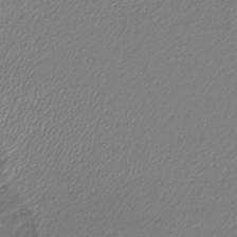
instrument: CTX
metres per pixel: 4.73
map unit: lHb
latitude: -43.9178
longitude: 61.7289
